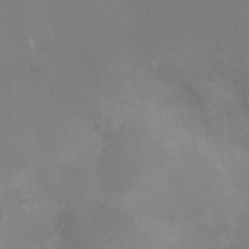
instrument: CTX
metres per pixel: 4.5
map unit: Ht
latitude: -3.6721
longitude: -18.1766
